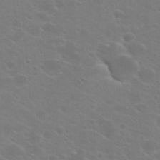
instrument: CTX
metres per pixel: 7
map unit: Hto
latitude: 22.8191
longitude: -36.6113
